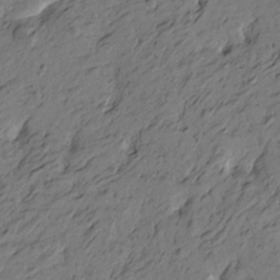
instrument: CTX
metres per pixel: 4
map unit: Htu
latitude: -6.0283
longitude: -179.7072
